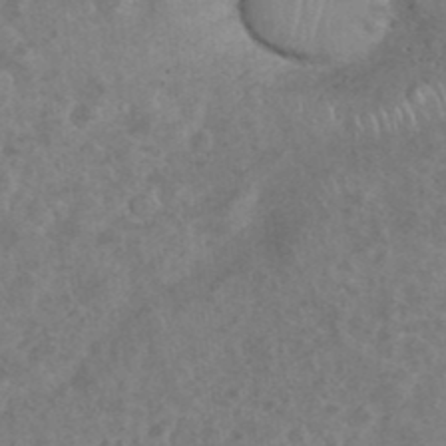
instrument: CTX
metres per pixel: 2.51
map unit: eHh
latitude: 34.6868
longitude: -62.2334
